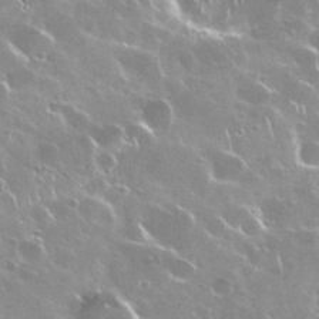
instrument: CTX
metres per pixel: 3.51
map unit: Nhu
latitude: 28.8002
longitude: -60.9136
